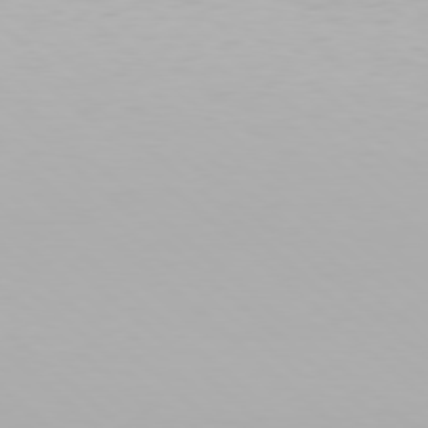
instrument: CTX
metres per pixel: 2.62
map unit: Hpe
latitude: 78.0822
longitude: -134.9891
